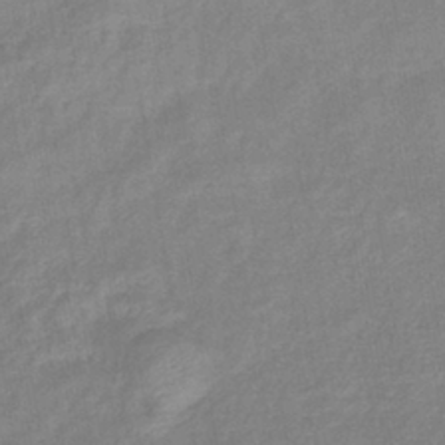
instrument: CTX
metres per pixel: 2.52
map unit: eHb
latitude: -40.3495
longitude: 80.4818
